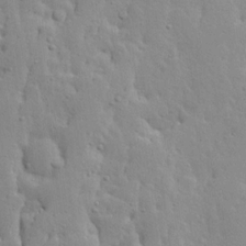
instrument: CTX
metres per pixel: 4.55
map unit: Ave
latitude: 13.6127
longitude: -133.4238
